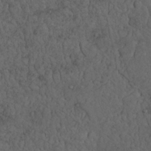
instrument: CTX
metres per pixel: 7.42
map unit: Nhu
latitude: 22.4601
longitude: -66.8758
